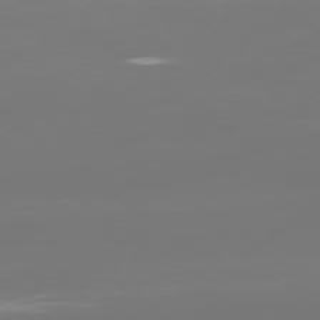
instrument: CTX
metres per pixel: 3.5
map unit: Ap
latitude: -78.6707
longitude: -93.9150
